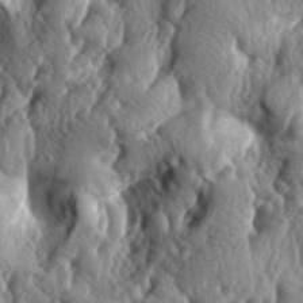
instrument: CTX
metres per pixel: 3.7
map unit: lAa
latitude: -5.2754
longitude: -124.4223
